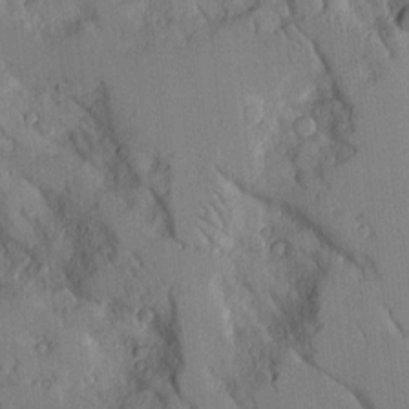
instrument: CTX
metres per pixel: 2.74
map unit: Aa
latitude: 12.4223
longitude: -125.8016
